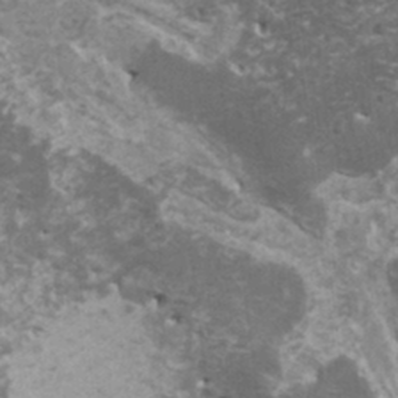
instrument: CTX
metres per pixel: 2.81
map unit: HNhu
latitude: -0.0472
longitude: 2.8974
